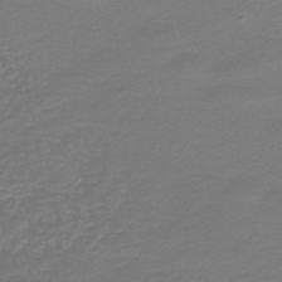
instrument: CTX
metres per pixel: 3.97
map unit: HNb
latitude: -47.0864
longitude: 53.0864
